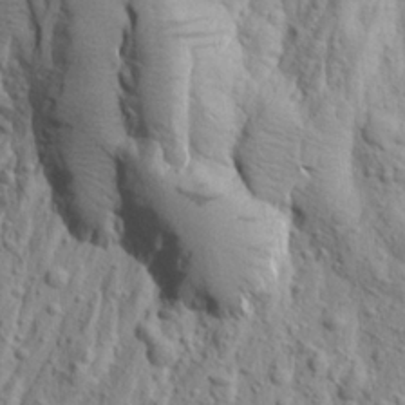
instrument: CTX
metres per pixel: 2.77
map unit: Aa
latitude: 23.5371
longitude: -143.9339
